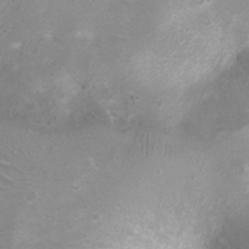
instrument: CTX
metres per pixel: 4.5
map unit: Nhu
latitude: 3.1970
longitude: -24.9513
